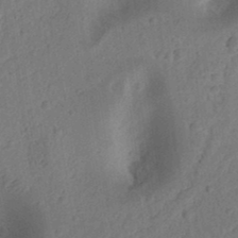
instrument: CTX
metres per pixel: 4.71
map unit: Ht
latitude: 12.4601
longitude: -74.6868
